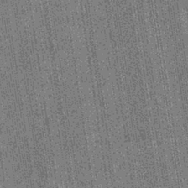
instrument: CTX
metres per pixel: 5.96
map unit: eHb
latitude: -40.0850
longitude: 82.5951
